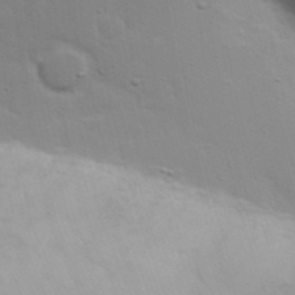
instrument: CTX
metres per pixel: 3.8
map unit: eHh
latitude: 19.3292
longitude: -72.8569
